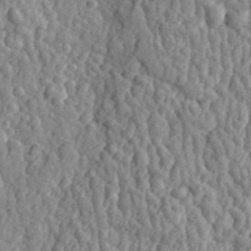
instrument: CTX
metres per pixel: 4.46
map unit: eHh
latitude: 32.1578
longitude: -80.0255
